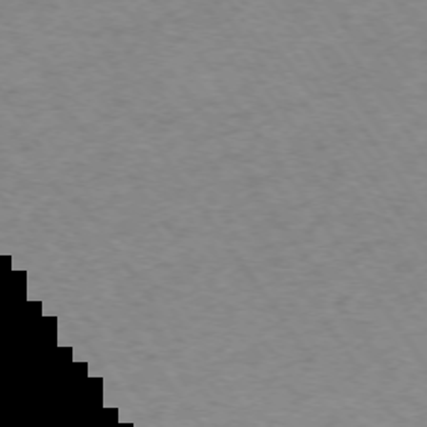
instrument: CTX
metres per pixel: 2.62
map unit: Ap
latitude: -74.2929
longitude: -68.1767
